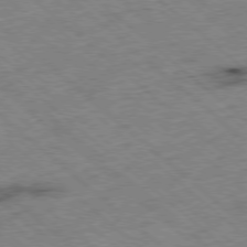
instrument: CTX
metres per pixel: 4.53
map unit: Ap
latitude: -78.6329
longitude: -49.4048
